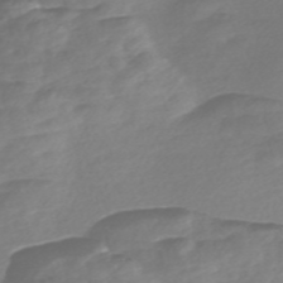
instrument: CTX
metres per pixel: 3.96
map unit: Nve
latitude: -57.8044
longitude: 57.7666
